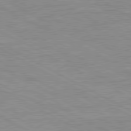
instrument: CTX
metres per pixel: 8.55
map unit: Ap
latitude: -81.9745
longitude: -73.1404
